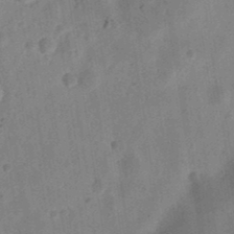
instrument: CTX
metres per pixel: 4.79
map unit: Ht
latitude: 11.6505
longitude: -74.6868
